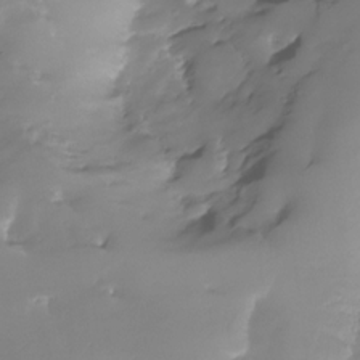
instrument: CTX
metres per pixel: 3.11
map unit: HNhu
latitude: -23.8234
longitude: 50.5196
